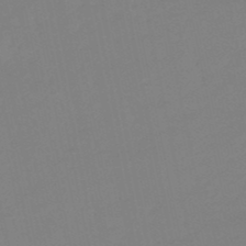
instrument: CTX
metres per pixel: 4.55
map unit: lHb
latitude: -49.6155
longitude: 80.9920
